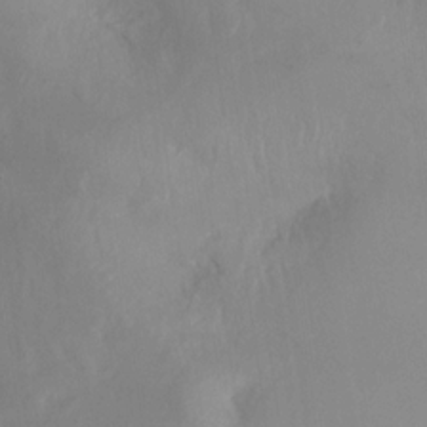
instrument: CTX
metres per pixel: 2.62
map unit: Ht
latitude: -15.4266
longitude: -41.6693
